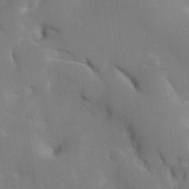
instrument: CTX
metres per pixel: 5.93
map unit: eHh
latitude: -22.5385
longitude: 15.2754
